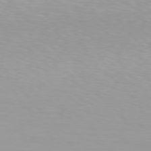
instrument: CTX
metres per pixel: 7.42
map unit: Hpe
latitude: 78.0633
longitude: -136.0444
